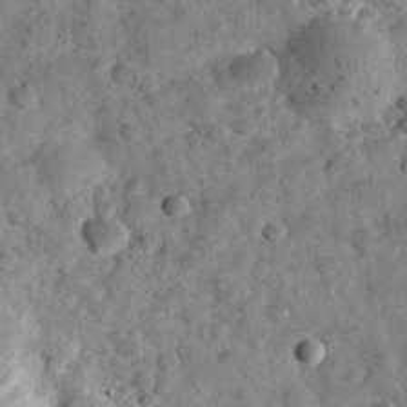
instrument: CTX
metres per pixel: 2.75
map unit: eHh
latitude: 30.5546
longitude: -69.4049
